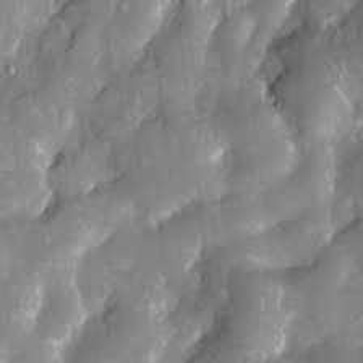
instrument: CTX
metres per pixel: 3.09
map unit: Htu
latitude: 1.9906
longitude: 142.3684
